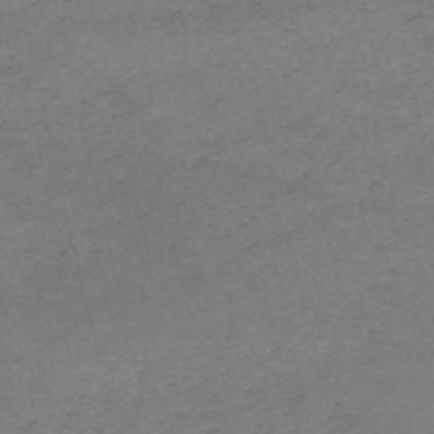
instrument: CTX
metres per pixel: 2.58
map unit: HNb
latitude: -55.0487
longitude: -44.5923
